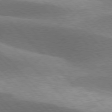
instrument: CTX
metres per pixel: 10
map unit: lApd
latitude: 77.1970
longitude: -50.6868
